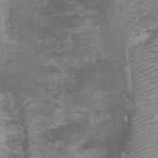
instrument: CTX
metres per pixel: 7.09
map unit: Nhu
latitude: 0.4034
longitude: -17.6316
